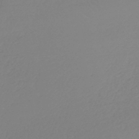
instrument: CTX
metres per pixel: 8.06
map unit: lHb
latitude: -44.5196
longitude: 71.1242
